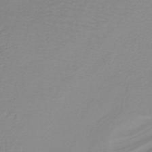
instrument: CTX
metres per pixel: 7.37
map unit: lHb
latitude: -36.7274
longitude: 61.8233
